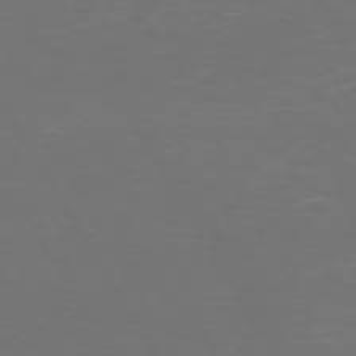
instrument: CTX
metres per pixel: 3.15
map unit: Hpe
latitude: 72.0633
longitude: -126.4979
